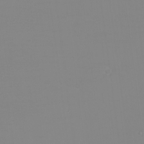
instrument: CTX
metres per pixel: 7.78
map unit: eHh
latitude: -5.8800
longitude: -82.8002
